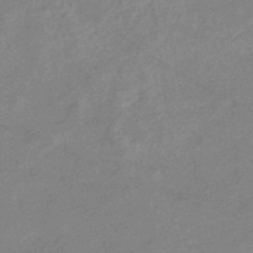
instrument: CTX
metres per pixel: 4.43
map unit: eHb
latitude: -37.1053
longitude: 76.9920
